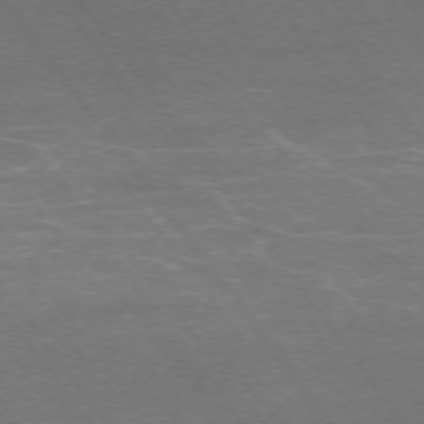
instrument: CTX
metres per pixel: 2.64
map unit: Ap
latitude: -75.2376
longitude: -75.3671
